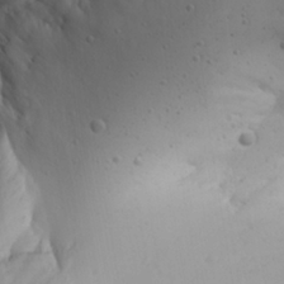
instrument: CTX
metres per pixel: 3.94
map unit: Ave
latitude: 23.3482
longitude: -135.6127
